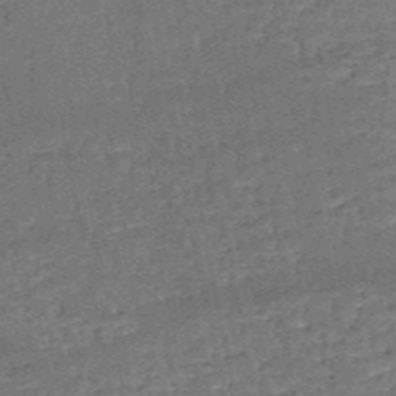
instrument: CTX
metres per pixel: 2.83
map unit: HNb
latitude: -51.5777
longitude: -49.5182
